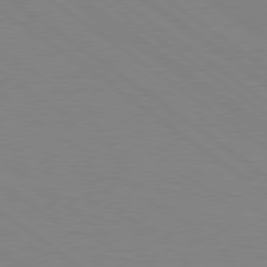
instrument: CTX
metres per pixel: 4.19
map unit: Hpe
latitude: 78.8758
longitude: -125.0836
